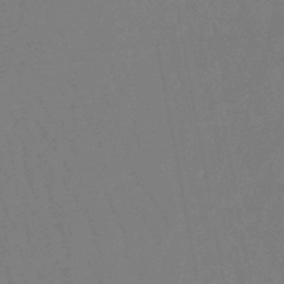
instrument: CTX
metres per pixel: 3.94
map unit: lHb
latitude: -47.2943
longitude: 80.0472
